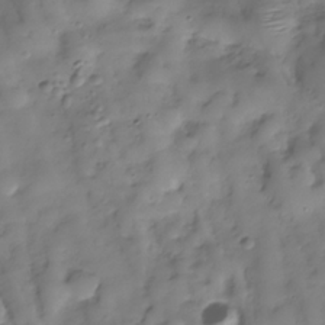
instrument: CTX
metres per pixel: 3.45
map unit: Hve
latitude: -30.0661
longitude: 94.3306
